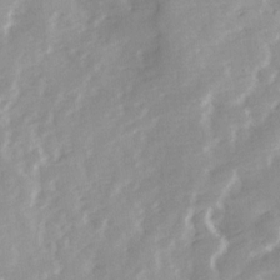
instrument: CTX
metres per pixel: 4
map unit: Ave
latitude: 13.7072
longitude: -103.4426
